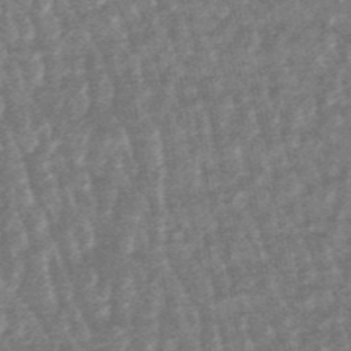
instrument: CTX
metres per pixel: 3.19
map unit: lHb
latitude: -48.0283
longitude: 79.6721
